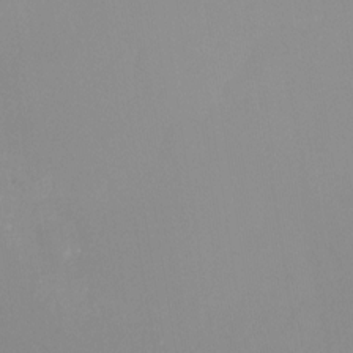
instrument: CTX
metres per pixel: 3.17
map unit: Nhu
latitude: -26.3684
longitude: -57.9150
